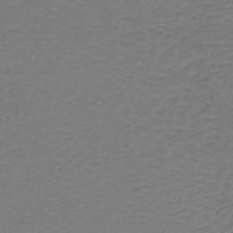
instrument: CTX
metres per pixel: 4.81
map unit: lHb
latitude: -42.7463
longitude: 62.1794
